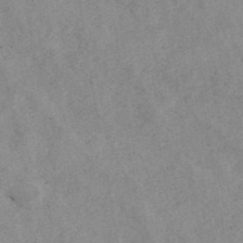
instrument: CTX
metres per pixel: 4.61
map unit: ANa
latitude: 43.1970
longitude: 26.7274
